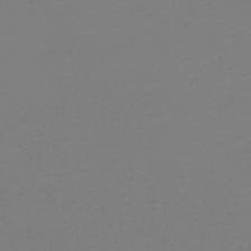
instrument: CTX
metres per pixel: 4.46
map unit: HNb
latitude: -46.2739
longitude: 55.2943
